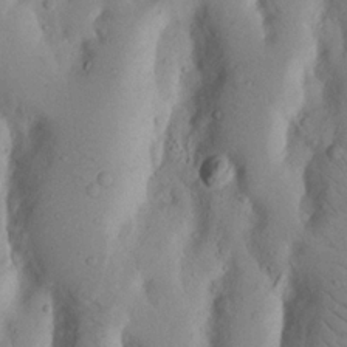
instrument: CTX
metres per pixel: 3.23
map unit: Nhu
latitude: 17.8017
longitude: -75.6127
